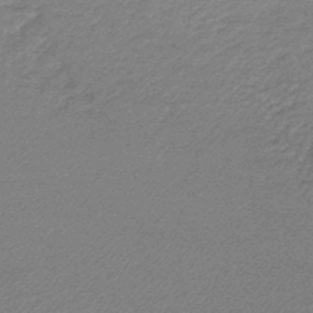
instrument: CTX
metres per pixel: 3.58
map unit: lHb
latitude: -43.1620
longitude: 66.5574
